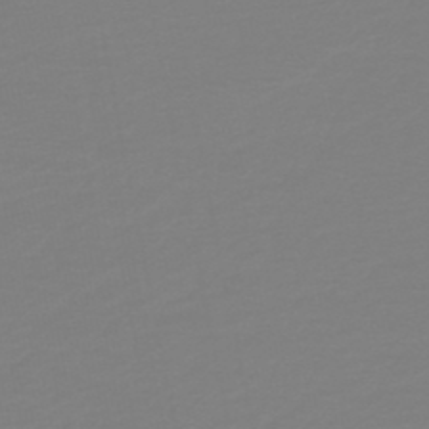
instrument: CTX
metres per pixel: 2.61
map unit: HNb
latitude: -45.6722
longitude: 56.3873
